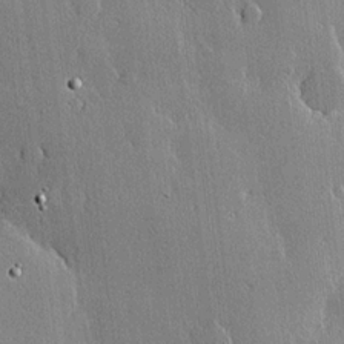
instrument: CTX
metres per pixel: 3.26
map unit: lHvf
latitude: 20.0633
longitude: 145.6722
